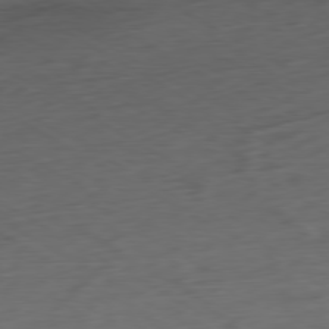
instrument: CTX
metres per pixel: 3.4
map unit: Ap
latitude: -79.5210
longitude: -63.6505
